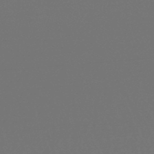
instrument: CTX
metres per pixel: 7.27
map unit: lHb
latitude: -47.5588
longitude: 64.5763
